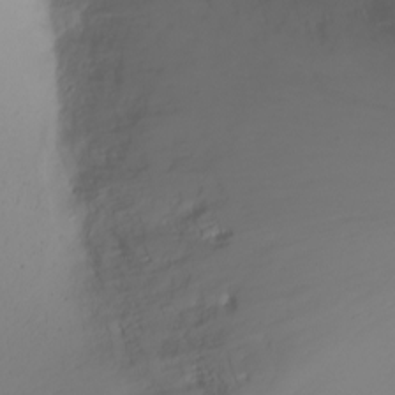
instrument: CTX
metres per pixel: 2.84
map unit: Ht
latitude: -0.8975
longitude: -61.5749
